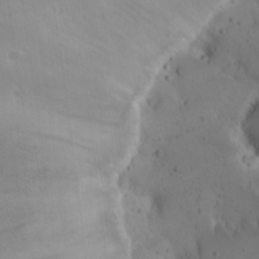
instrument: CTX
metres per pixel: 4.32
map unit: Nhu
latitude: 22.5168
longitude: -70.9514
